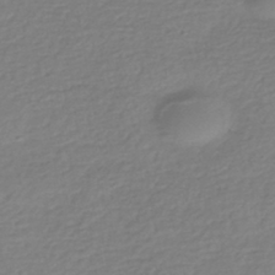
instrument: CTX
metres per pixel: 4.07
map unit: HNhu
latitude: -42.6329
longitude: 97.6344
